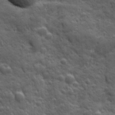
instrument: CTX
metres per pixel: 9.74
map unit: Ave
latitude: 19.3859
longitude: -133.2537
